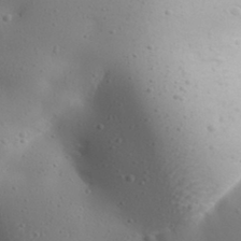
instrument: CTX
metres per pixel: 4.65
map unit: Aa
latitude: 31.9528
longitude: -143.6883
